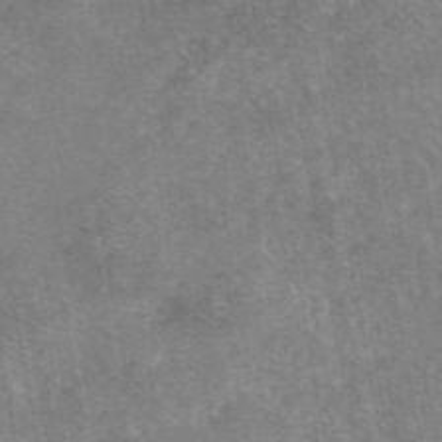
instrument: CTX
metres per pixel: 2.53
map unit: eAb
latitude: 47.1404
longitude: 102.4629
